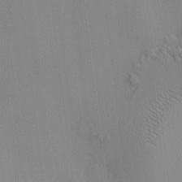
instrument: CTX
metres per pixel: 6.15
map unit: HNhu
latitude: 11.2915
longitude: 10.1417
